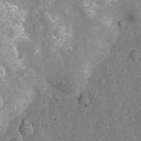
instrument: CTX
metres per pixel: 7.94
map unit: Nhu
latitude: -12.4251
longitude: -23.4615
